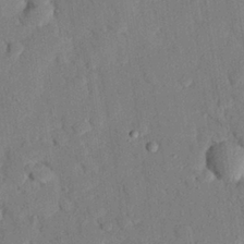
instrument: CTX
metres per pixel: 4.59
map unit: eHh
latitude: 26.6869
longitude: -78.9514
